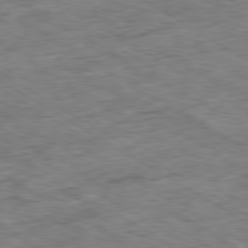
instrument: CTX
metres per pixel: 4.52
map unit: Ap
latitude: -80.2929
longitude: -84.6869
